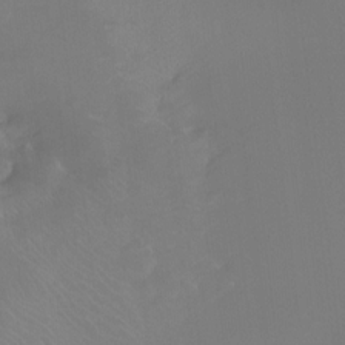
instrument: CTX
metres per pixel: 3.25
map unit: Hto
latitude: -8.8597
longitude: -46.3657
